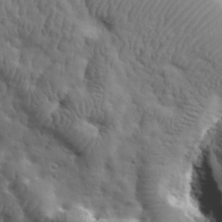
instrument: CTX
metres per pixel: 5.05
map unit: eHh
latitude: 31.4427
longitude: -73.4049
